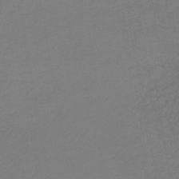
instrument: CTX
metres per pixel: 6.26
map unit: lHb
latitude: -42.8219
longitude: 64.1417
